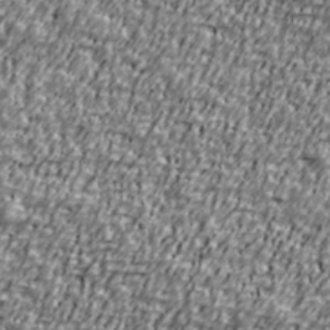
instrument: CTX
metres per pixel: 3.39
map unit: Ave
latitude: 40.8191
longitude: -112.1011
